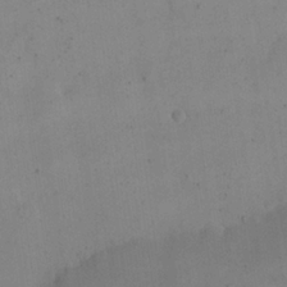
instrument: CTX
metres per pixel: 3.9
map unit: eHh
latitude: 24.4601
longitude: -66.1388
